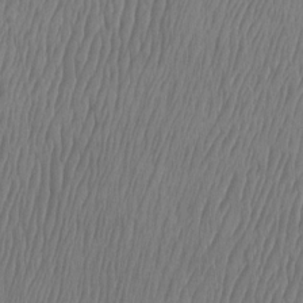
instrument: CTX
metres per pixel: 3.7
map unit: Htu
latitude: -9.1620
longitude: -75.7450
